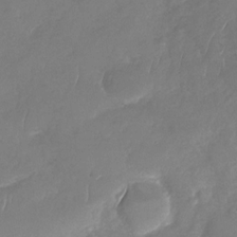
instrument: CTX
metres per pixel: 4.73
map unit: Nhu
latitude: -29.8422
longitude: -60.8002
